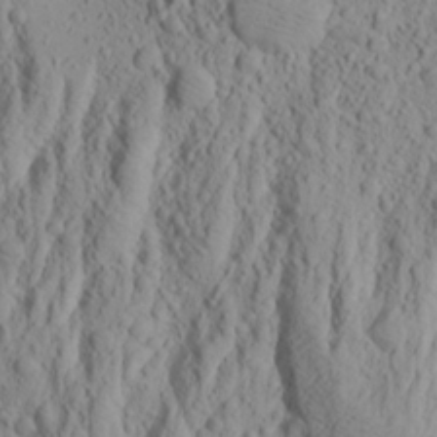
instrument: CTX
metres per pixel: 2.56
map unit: Aa
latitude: 23.2915
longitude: -144.0255
